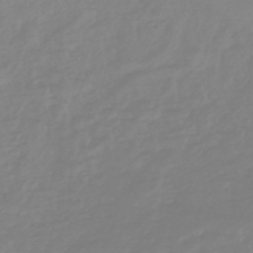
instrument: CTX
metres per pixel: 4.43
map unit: eHb
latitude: -45.8422
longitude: 82.4440
